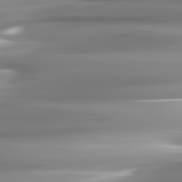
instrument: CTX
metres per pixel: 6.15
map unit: lApd
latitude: 82.1199
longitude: -143.7261
